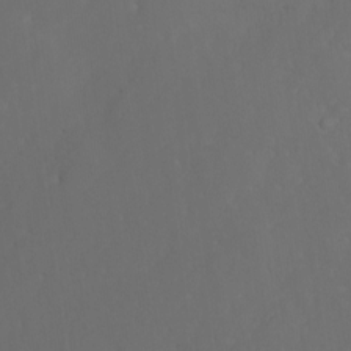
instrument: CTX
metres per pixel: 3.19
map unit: Htu
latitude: -5.9745
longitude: -69.1592
